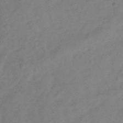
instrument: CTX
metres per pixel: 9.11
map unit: Hve
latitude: -33.7667
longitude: 90.1039
